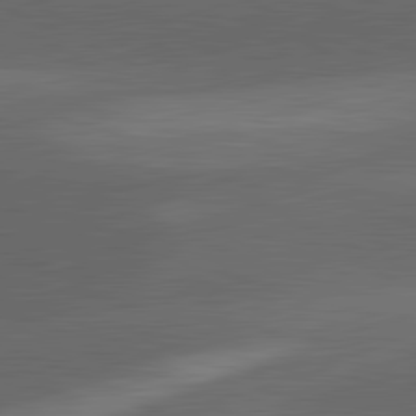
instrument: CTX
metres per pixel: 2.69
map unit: lApd
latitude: 81.7261
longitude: 126.8219
